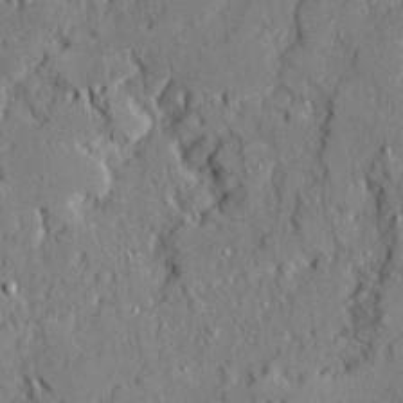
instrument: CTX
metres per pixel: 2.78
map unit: Ave
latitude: 21.8961
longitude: -129.5938
